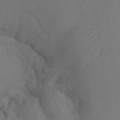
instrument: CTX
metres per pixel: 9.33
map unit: Ht
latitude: -7.5588
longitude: -34.4223
